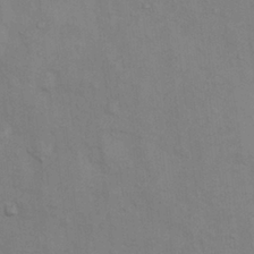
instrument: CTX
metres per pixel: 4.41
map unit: Nhu
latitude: 7.4237
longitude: -24.3278
